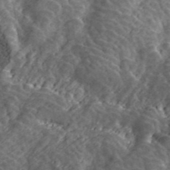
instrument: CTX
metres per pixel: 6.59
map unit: ANa
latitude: 40.4978
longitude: 20.9352
